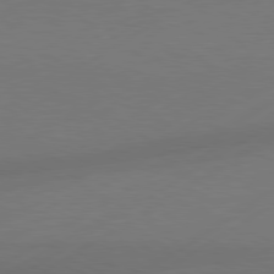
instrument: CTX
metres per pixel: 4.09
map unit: Hpe
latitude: 78.6113
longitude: -127.4049
